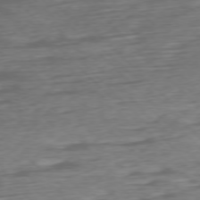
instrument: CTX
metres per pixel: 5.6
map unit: Ap
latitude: -76.6141
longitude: -78.2334
